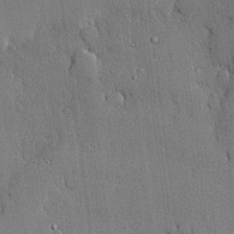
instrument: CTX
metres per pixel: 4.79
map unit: lHvf
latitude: 20.6302
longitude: 145.6722
